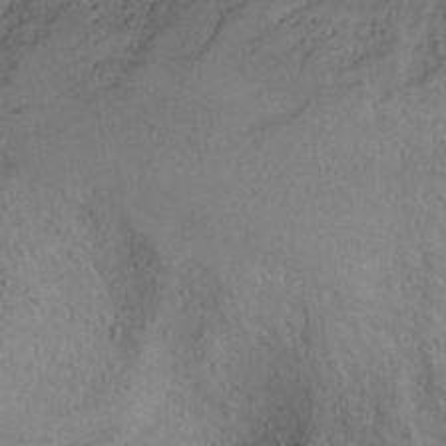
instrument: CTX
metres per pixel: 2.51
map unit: Aa
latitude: -3.7666
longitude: -71.2726
